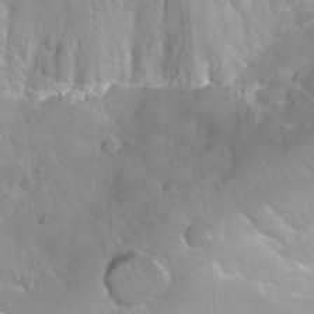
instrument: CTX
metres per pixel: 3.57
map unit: Hto
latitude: 26.8002
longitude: -40.1577
